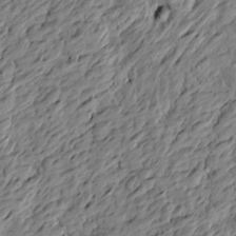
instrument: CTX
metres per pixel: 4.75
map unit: Htu
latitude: -2.8030
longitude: -179.0459
